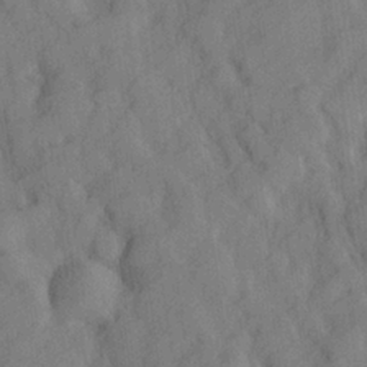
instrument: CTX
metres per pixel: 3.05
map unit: lHvf
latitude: 24.2522
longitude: 142.8785
